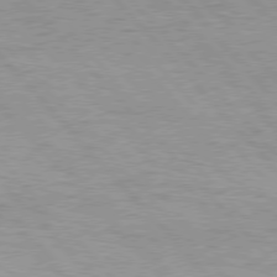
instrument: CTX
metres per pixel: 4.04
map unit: Hpe
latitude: 76.6301
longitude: -164.7435
